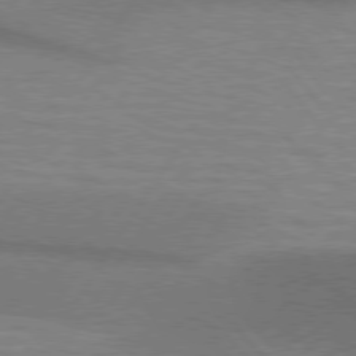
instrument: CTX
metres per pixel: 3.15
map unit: lApd
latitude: 76.4223
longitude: -63.0837
